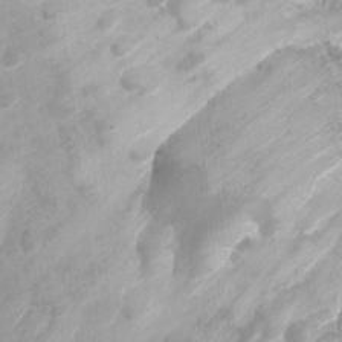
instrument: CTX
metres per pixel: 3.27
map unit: Ht
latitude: 3.8772
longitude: -29.2537
